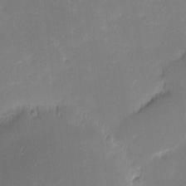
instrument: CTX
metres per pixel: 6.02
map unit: eHh
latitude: -1.7667
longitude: -83.5371
